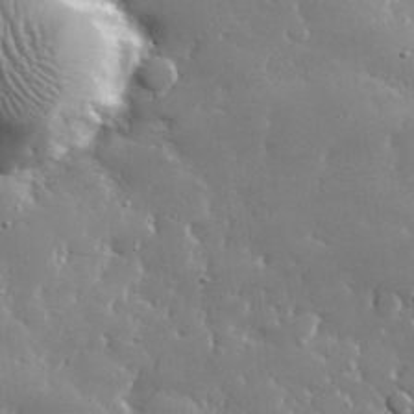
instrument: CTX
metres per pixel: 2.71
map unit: lHvf
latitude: 32.4412
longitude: -92.9135
